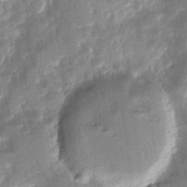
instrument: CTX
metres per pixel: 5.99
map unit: Ave
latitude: -11.3132
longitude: -119.4804
